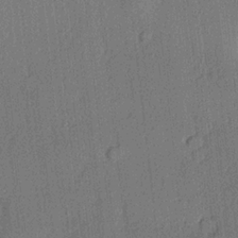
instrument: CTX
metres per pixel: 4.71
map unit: lHvf
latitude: 21.0270
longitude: 141.1809
